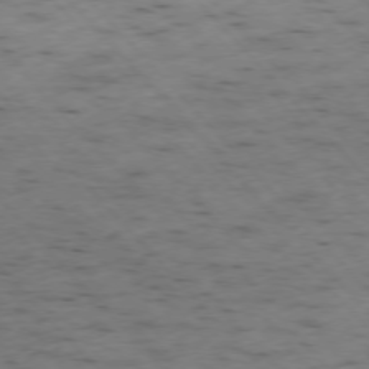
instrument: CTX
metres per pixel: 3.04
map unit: Ap
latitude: -76.4818
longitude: -60.5734
